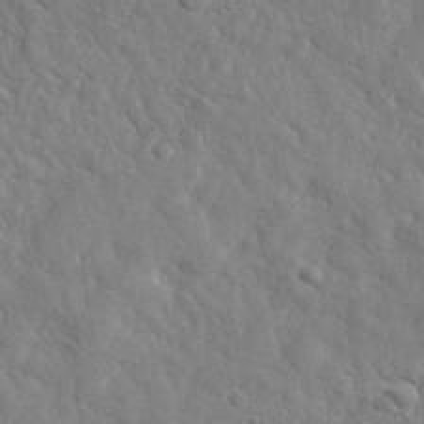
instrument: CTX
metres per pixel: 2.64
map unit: lHvf
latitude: 35.9339
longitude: -87.1781
